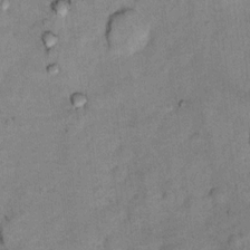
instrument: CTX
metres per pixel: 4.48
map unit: Ht
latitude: 8.6491
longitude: -36.5357
